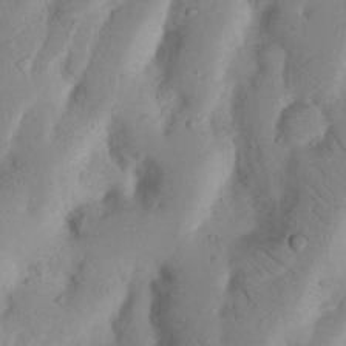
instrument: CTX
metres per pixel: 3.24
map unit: Nhu
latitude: 17.6505
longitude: -75.5749
